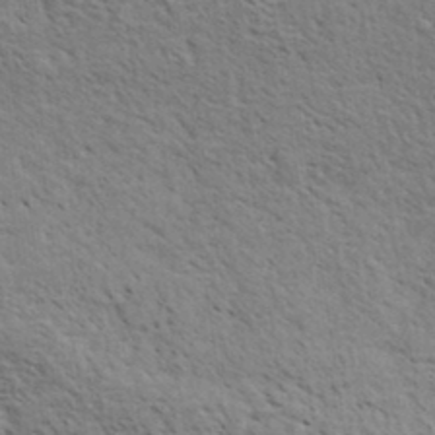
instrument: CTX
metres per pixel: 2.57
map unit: eHh
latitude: 34.2900
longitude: -141.0080
